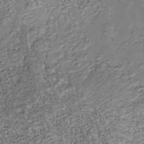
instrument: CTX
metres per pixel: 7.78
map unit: Nhu
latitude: -38.5763
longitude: -81.4048
